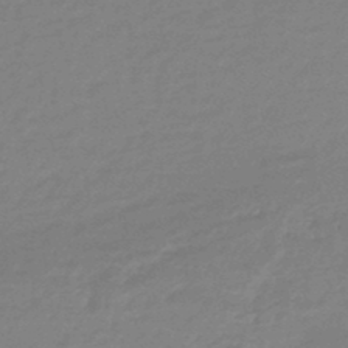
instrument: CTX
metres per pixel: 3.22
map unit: HNhu
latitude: -45.1809
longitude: 90.1417
